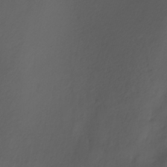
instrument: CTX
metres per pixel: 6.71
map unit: Nhu
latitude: -7.8611
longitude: -77.0269
